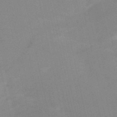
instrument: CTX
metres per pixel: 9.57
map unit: HNb
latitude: -52.0472
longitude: -45.3292
